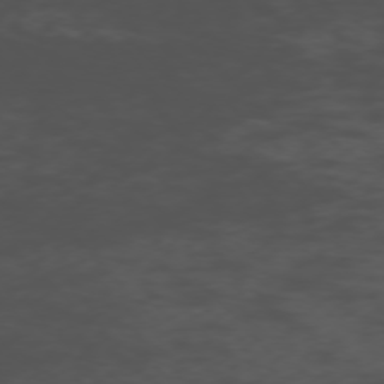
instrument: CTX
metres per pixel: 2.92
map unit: Ap
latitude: -76.5196
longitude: -65.8394
